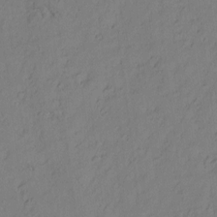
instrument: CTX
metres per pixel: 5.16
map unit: Nhu
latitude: -7.4454
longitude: -152.3279
